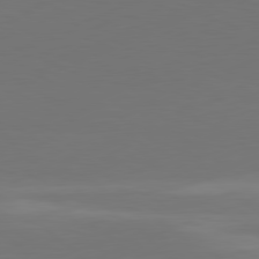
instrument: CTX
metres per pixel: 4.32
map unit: Ap
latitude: -81.7856
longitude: -85.7261
